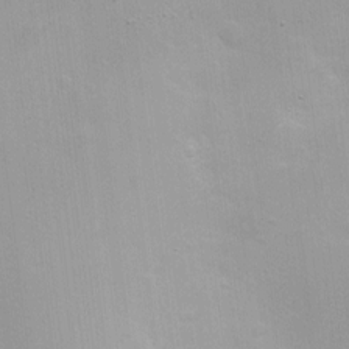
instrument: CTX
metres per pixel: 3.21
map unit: Nhu
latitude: 1.7638
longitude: -16.7624
